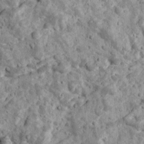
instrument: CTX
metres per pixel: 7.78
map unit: Ave
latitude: 17.6127
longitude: -134.2900
